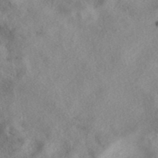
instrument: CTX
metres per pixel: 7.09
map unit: eAb
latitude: 39.1592
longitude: 112.8975
